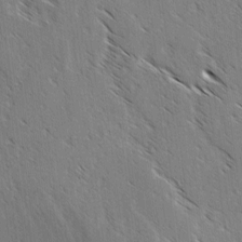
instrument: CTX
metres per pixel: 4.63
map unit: lAvf
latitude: -3.8044
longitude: -113.5938
